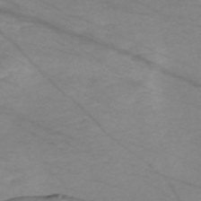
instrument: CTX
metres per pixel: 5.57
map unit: Nve
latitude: -59.1242
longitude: 61.5021
